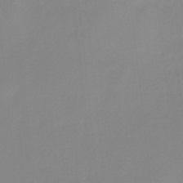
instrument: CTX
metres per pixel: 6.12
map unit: HNb
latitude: -34.1984
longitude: 57.6911
